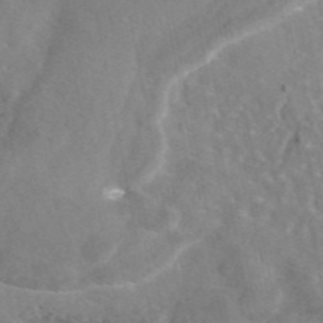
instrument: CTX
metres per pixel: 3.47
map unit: eAb
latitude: 45.2915
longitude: 107.8612
